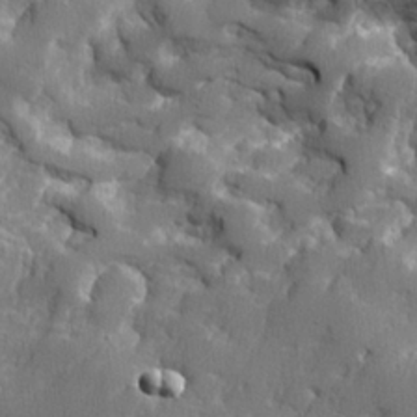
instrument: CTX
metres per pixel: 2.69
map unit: lHvf
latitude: 24.4412
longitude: 141.3698
